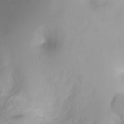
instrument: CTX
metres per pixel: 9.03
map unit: Ht
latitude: -6.5007
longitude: -30.4034
